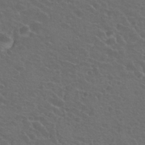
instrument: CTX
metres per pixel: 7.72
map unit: Hto
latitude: 23.0647
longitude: -30.8758
